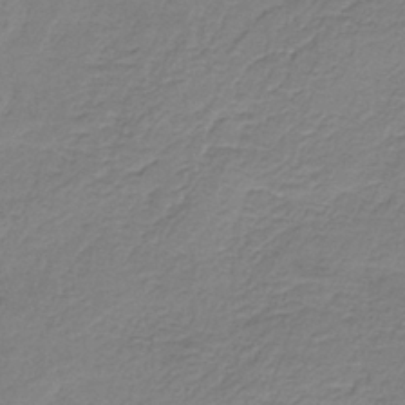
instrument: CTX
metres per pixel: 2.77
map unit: HNb
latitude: -34.0283
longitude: 53.4076
